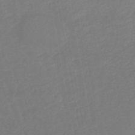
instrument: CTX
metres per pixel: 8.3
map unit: lHb
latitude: -46.0661
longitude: 74.0472
